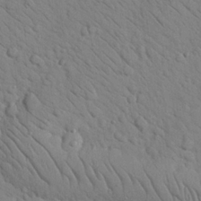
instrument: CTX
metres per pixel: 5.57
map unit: Nhu
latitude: 24.1577
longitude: -74.1767
